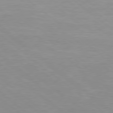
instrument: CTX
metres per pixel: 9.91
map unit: Hpe
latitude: 78.3090
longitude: -141.7260
